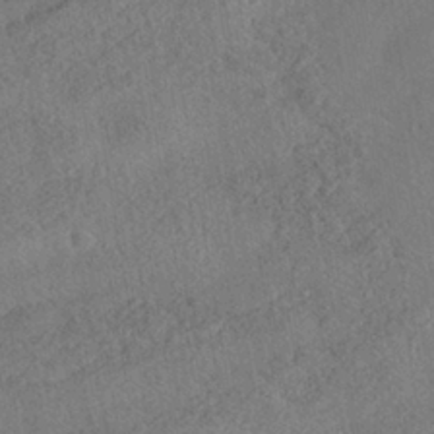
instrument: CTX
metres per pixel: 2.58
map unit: HNhu
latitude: -39.1242
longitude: 100.7274
